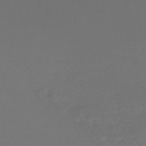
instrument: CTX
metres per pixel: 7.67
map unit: lHb
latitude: -43.9367
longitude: 75.6722
